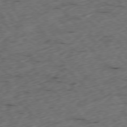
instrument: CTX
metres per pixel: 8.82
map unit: Ap
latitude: -77.5021
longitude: -60.0633
